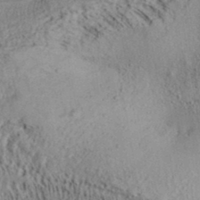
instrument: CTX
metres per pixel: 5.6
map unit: Aa
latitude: 32.0255
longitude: -134.6679
